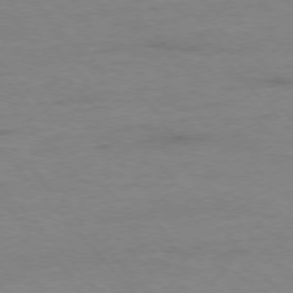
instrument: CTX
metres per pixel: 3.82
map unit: Ap
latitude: -77.0109
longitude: -83.8205
